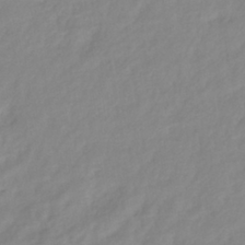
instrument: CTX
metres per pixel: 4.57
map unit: eHb
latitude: -40.0472
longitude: 80.8408
